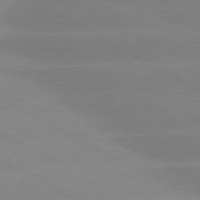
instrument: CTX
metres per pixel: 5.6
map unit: lApd
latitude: 80.3278
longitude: -147.1215
